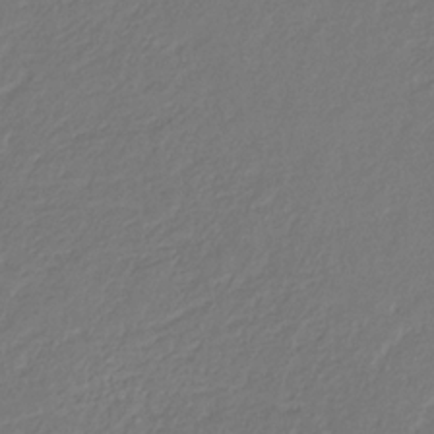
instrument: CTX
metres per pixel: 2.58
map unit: eHb
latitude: -29.9556
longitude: 67.4832
